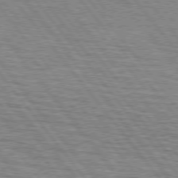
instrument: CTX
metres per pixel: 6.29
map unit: lApd
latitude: 75.5560
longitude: -75.9339
